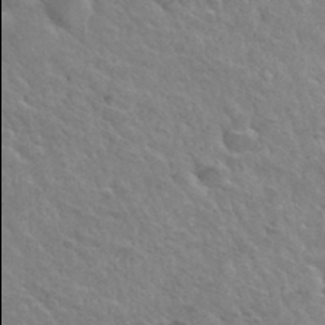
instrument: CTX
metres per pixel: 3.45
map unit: Hto
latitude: 34.2144
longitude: -49.9906
